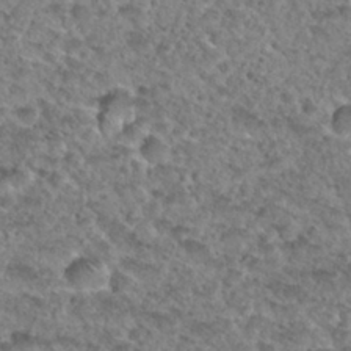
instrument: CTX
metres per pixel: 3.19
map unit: Nhu
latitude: 29.9906
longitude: -49.7450
